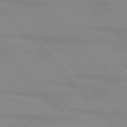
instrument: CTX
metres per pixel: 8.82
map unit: lApd
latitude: 76.5168
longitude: -84.4601
